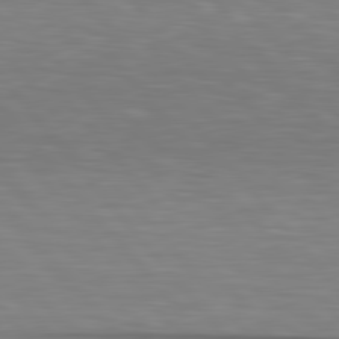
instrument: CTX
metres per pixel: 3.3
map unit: lApd
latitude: 79.7450
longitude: -113.9150
